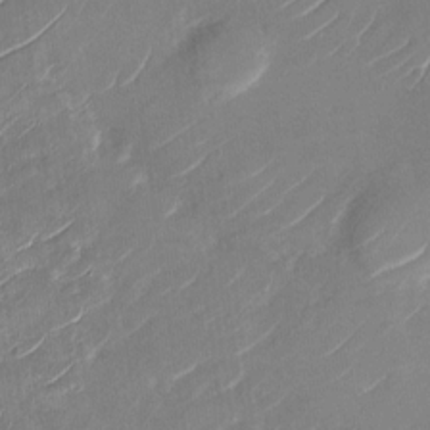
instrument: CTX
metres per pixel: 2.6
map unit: Nhu
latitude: -29.1053
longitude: -73.1781
